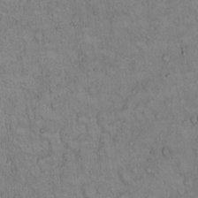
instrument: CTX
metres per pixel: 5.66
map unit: Hto
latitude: 15.1781
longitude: -57.1970
